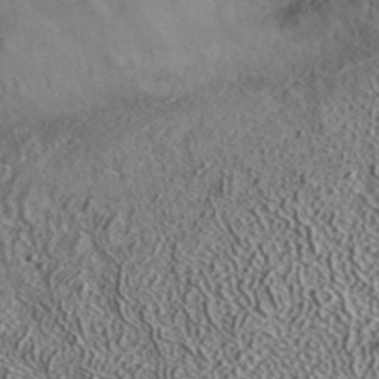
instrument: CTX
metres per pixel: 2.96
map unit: ANa
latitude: 39.5182
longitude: 17.9556
